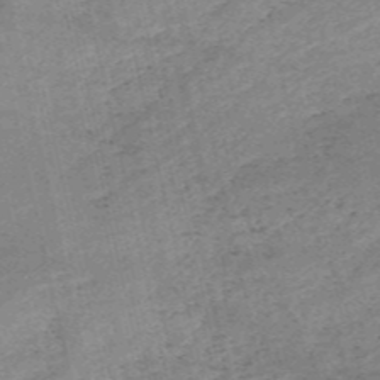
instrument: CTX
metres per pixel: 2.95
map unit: HNb
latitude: -54.3495
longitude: -42.5924
